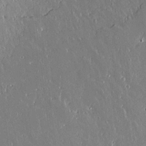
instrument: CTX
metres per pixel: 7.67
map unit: lAvf
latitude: 14.5924
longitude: -128.2711
